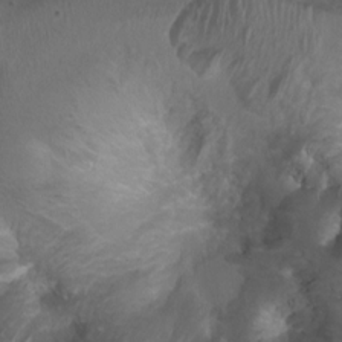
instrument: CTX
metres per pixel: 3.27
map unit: Ht
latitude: 4.1578
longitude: -21.0080
